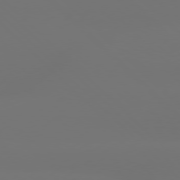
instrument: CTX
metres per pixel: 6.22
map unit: Hpe
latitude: 76.8569
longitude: -132.5924
